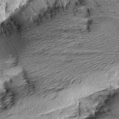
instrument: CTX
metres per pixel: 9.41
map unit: Aa
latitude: 9.5749
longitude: -141.3103
